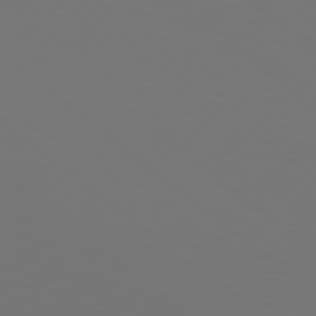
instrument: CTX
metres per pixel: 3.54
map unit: Hpe
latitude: 78.3845
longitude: -175.0270
